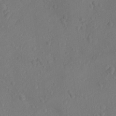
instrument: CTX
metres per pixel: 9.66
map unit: Ht
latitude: -10.4818
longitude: -22.8758
